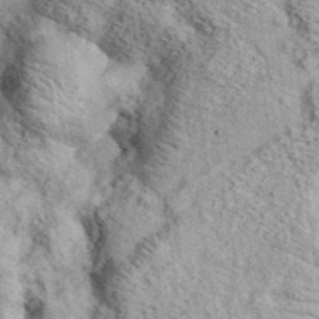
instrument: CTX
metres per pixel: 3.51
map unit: eHh
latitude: 37.7261
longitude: -80.1200
